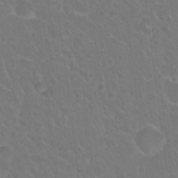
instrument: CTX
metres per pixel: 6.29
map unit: Hto
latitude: 18.4601
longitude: -40.0633
